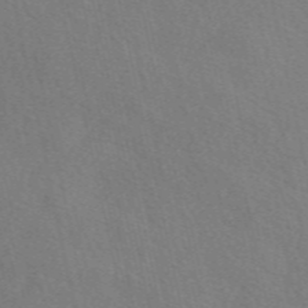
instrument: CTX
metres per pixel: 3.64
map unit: eAb
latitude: 50.4979
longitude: 117.0864
